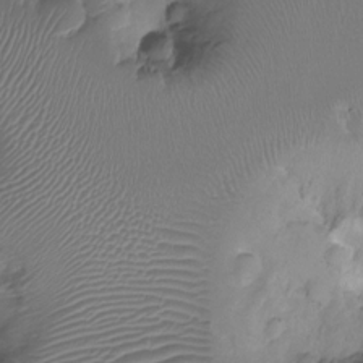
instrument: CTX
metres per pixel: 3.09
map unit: Nhu
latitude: -15.5399
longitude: -26.1389
